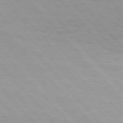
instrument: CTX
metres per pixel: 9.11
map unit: Hpe
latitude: 76.1389
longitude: -154.1200
